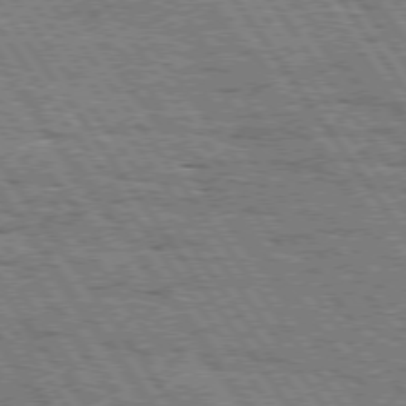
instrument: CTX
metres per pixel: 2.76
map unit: Hpe
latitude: 74.8569
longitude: -151.8961
